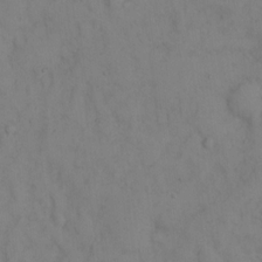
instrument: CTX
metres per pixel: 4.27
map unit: eHh
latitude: 13.2348
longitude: -61.7449
